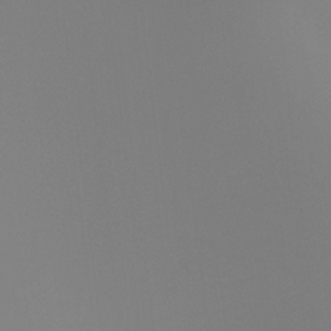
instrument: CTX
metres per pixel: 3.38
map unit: Ht
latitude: -4.6329
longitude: -61.0836
